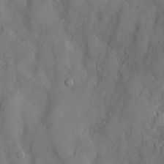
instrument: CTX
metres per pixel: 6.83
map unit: Htu
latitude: -6.3495
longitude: 160.3495
